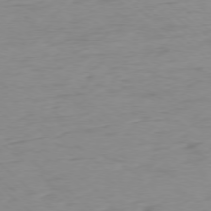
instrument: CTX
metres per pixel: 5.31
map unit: Ap
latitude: -77.8233
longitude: -91.0647
